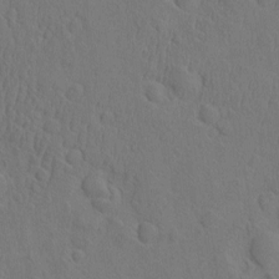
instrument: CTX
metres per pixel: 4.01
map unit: eHh
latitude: -2.7463
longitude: 18.7652
